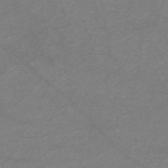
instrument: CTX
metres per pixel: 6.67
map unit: eHh
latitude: -45.0864
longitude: -30.3279
